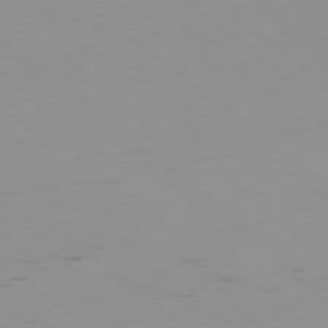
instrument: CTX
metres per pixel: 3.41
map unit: Ap
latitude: -78.5195
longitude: -63.4427
